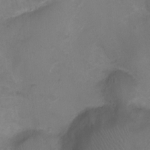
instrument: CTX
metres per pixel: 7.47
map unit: Ht
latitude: -3.3320
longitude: -18.6868
